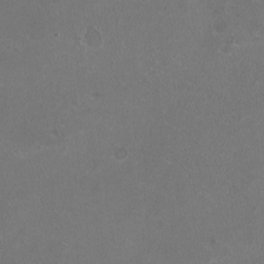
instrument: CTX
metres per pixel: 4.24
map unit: HNhu
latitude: -2.1983
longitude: -0.4034
